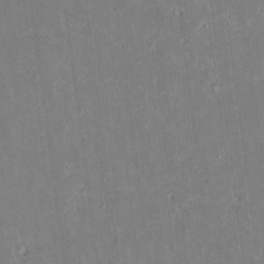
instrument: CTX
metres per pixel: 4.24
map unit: lAvf
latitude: 8.3090
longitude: 168.1605
